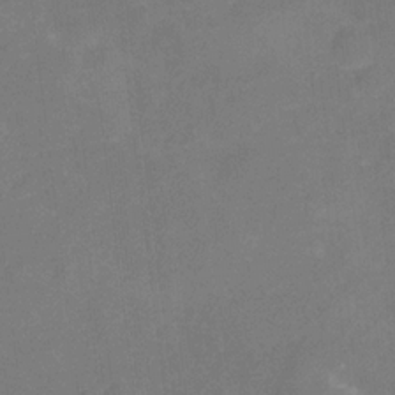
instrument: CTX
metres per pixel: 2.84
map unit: Nhu
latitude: -17.3510
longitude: -56.6490
